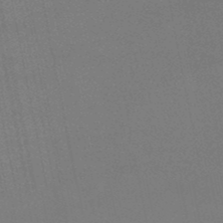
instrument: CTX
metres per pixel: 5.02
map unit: lHb
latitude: -49.0298
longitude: 68.8408
